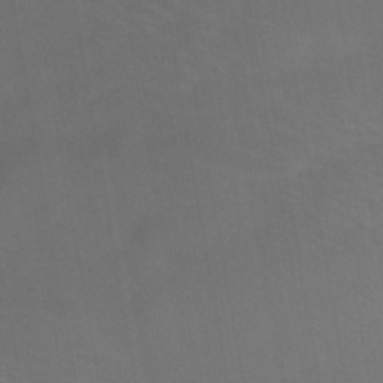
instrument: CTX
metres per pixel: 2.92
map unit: eHb
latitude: -43.3509
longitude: 87.5777
